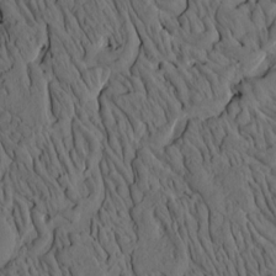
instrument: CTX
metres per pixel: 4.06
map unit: eHh
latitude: -1.5399
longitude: 17.2187
